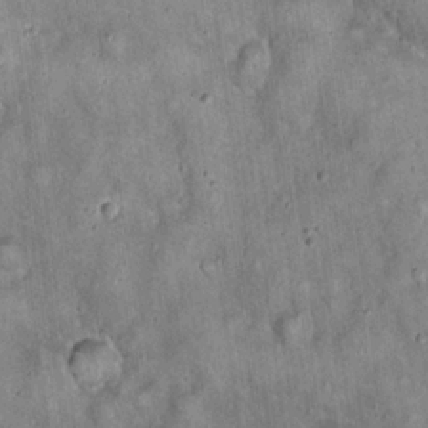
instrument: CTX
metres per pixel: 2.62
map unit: eHh
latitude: 19.3103
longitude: -60.7813
